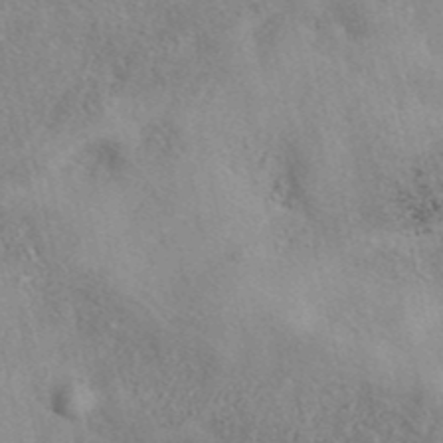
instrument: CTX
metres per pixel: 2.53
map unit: eAb
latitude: 40.4789
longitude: 109.1620
